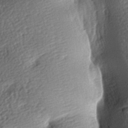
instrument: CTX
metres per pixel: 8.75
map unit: lAa
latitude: -8.5196
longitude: -126.5546
